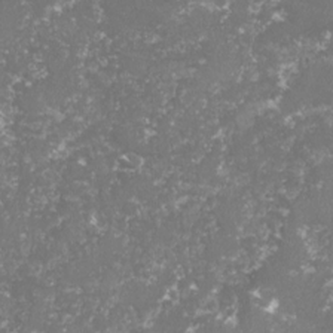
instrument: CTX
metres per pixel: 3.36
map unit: lHvf
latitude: -15.6911
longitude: -98.6301
